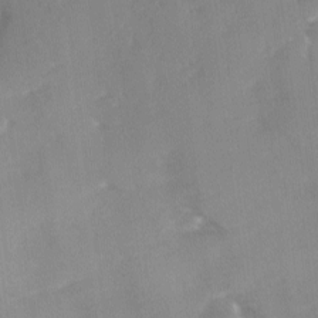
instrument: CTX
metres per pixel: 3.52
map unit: Ave
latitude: 0.1011
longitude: -111.6505
